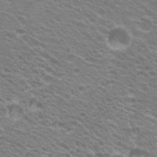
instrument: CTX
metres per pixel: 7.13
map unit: Hto
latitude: 23.1214
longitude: -31.2159
